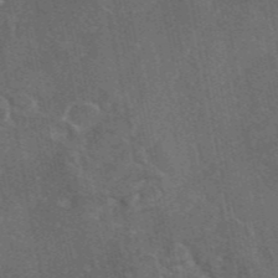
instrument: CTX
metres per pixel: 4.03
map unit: eAb
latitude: 46.1011
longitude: 108.8597
